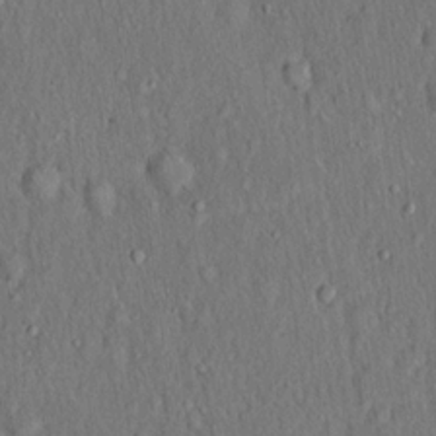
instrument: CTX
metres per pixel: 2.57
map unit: Hto
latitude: 18.5356
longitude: -60.9513
